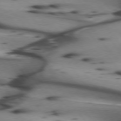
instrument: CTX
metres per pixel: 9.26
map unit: lApd
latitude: 74.7435
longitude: -65.5749
